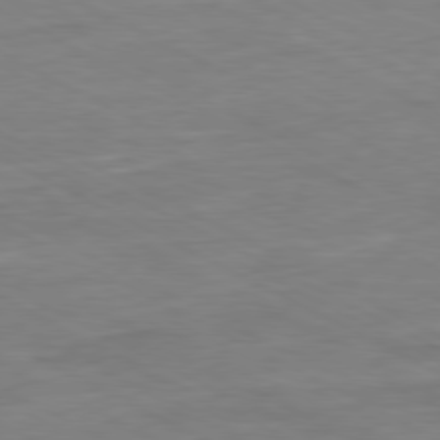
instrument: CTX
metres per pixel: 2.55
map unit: Ap
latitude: -80.5952
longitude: -76.4790
